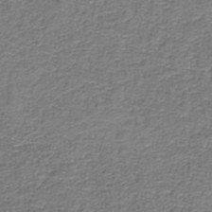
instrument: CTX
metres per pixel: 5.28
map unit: HNb
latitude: -37.1431
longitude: 51.0297
